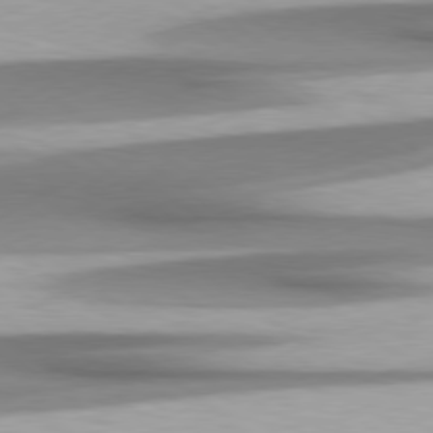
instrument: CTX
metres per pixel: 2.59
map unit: Hpe
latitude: 78.9136
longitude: -134.2711
